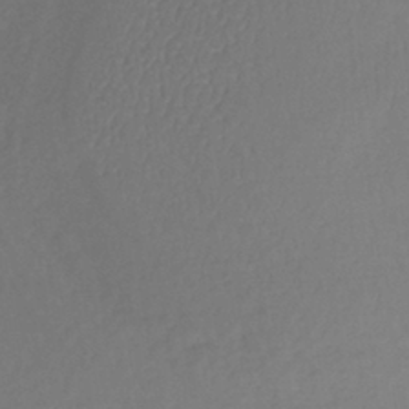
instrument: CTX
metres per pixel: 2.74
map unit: lHb
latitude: -36.5951
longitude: 69.0486
